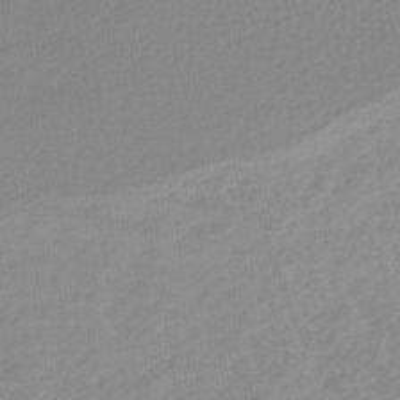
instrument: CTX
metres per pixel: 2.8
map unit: lHb
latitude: -44.0472
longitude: 72.0850
